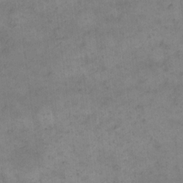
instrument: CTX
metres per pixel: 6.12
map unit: eHh
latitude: 14.5735
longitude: -66.2522
